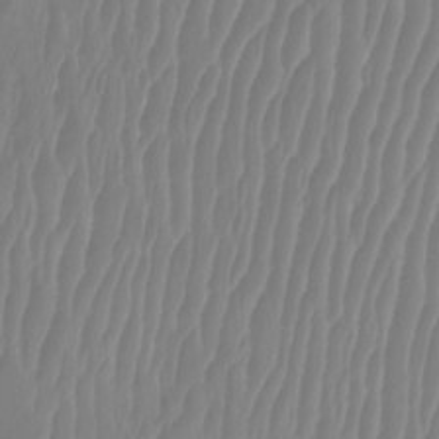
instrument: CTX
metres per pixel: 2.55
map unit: Htu
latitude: -9.8611
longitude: -74.8947
